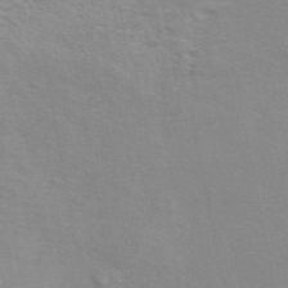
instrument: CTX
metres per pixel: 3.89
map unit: ANa
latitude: 49.1970
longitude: -74.2334
